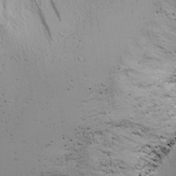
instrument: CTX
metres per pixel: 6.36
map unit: Ave
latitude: 8.2901
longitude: -106.0633
